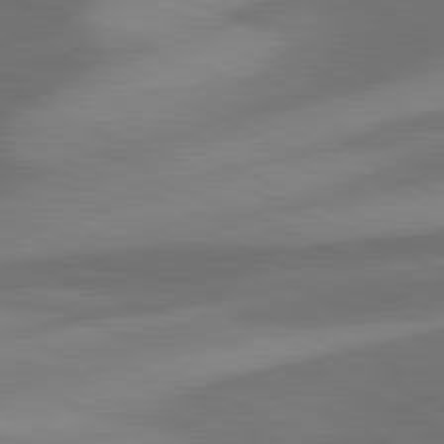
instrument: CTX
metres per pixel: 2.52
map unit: lApd
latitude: 81.5749
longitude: 125.0675
